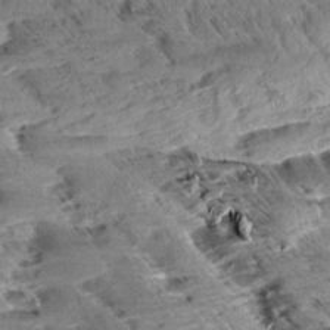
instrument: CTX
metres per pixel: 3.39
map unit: Aa
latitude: 9.8961
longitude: -140.7624
